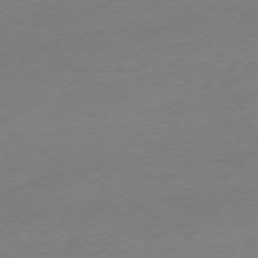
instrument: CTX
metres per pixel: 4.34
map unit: Ap
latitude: -78.7463
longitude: -57.6882
